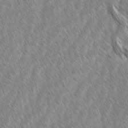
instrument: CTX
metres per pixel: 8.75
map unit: lAvf
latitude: -1.4833
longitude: -114.0444
